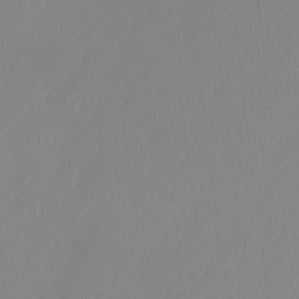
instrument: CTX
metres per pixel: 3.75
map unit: Ht
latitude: -14.2551
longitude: -50.1766
